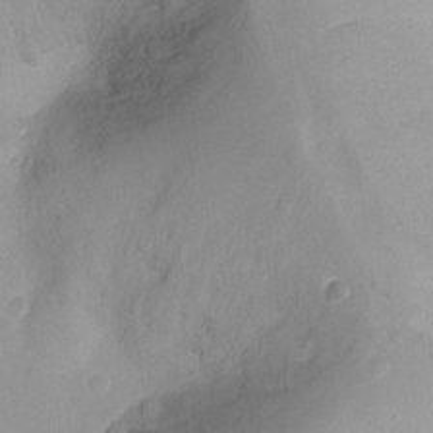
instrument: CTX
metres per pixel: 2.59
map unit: Nhu
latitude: -12.1606
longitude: -38.4223
